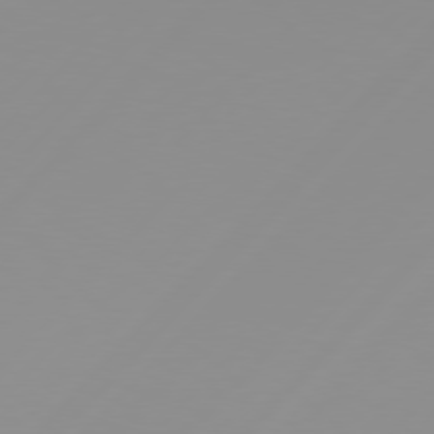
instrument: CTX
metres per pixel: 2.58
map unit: Hpe
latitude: 77.6694
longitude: -139.6505
